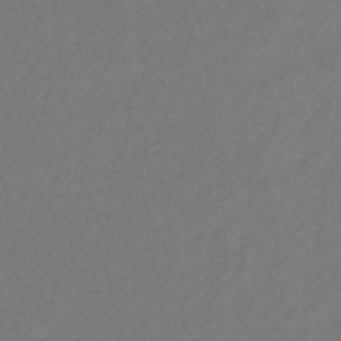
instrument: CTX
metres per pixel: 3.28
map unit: lHb
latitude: -39.2187
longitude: 72.4062
